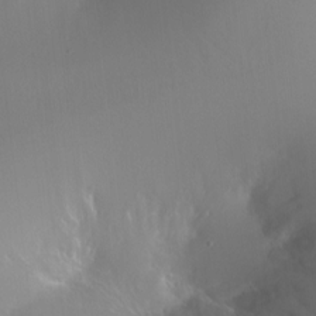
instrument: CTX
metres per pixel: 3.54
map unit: Ht
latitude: -11.0675
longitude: -43.8961
